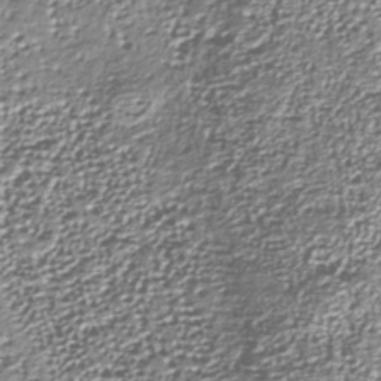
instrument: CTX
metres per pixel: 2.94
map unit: Nhu
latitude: -37.8422
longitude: -82.3467
